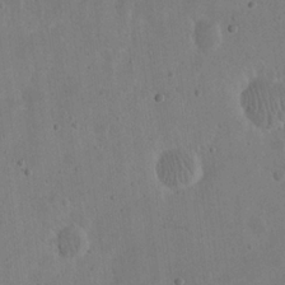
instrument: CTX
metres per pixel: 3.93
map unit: eHh
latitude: 21.3860
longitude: -69.6883
